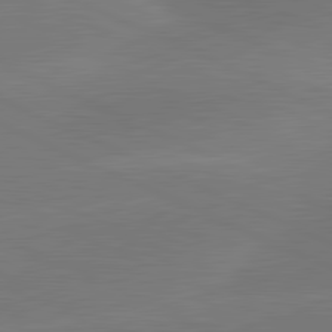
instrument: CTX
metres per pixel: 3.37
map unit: lApd
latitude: 81.7639
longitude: -154.6301
